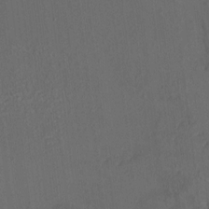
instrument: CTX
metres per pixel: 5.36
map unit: HNhu
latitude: 6.8569
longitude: 3.5966
